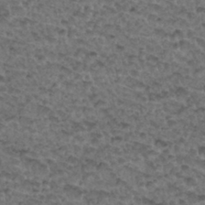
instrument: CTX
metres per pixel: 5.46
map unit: Hto
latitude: 33.3482
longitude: -47.8962
